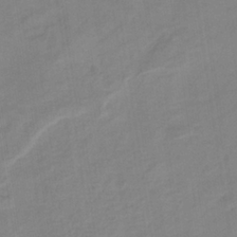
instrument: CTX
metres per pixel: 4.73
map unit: eHb
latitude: -34.0472
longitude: 72.6329
